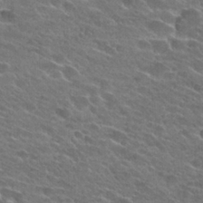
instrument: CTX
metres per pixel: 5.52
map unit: Hto
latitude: 25.9717
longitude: -43.8772
